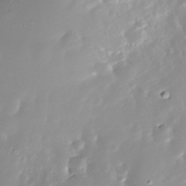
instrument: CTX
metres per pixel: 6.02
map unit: Nhe
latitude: -32.4629
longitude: -116.9325
